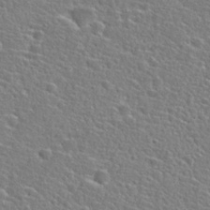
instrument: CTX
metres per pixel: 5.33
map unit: Hto
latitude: 25.7827
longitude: -47.9717
